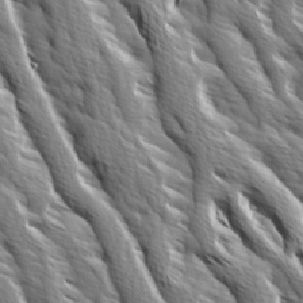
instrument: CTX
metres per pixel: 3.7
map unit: Ave
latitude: 14.6113
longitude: -132.8191
